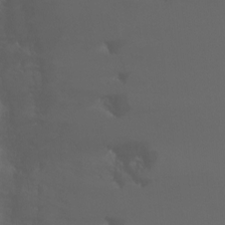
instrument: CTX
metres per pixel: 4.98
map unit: Ht
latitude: -6.9352
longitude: -29.5560
